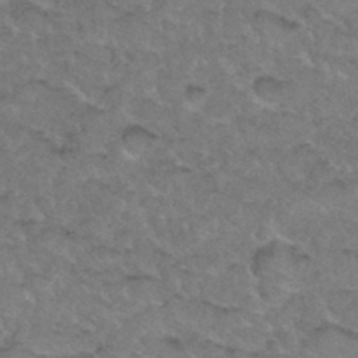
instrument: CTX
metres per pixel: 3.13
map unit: Hto
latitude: 35.6505
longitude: -49.7828
